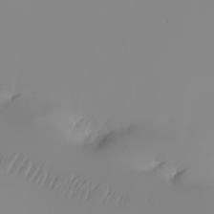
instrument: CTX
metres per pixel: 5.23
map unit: Nhu
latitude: -5.9367
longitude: -94.6869
